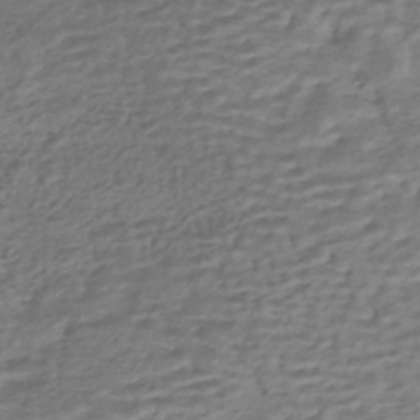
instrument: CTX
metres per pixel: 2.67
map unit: HNhu
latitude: -43.1809
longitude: 101.3320
